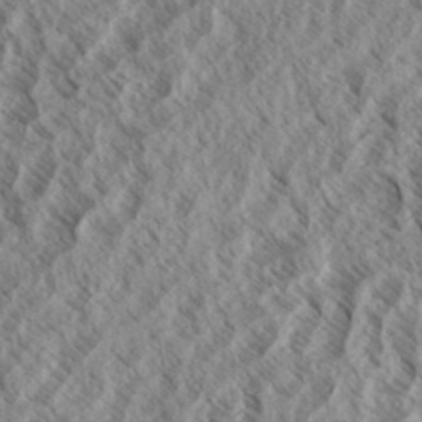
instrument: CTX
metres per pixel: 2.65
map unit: eHh
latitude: 34.4034
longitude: -139.5560
